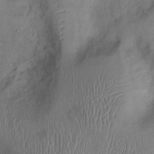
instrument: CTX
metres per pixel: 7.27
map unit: Ht
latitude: 0.5357
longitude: -13.8772
